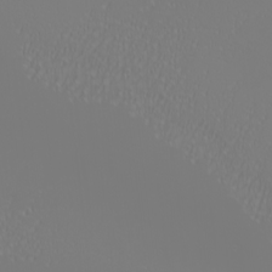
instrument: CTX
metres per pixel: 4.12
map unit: eHh
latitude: -6.4440
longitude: -84.2901
